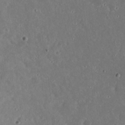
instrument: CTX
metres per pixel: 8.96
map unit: eHh
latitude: 16.9703
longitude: -73.9717
